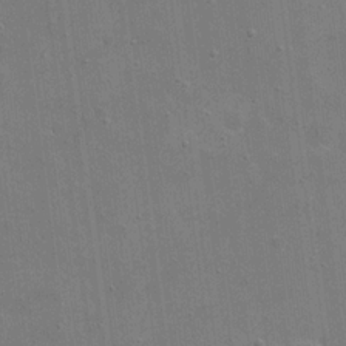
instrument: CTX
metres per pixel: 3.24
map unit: eHh
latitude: 20.1389
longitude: -66.4034
